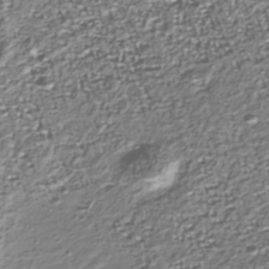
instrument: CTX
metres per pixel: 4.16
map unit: Nhu
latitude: -39.9745
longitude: -82.7435
